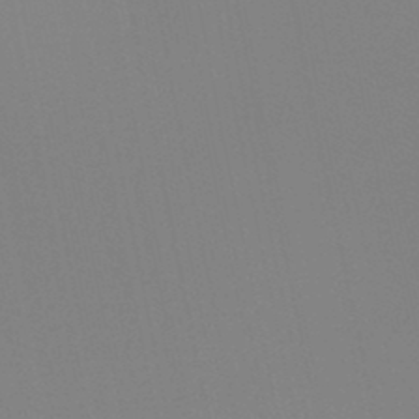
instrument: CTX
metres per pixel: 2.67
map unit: HNb
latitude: -46.4062
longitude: -43.0270
